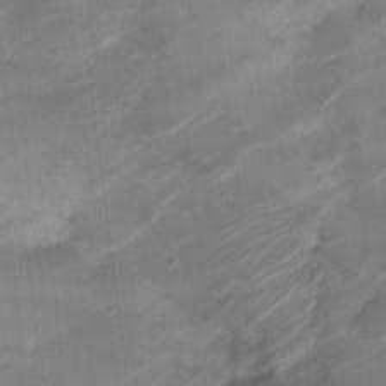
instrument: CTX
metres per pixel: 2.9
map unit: Nhe
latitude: -19.1431
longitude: 143.8233
